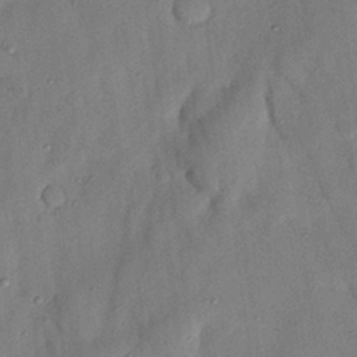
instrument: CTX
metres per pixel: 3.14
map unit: Nhu
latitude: 25.5938
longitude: -73.2537
